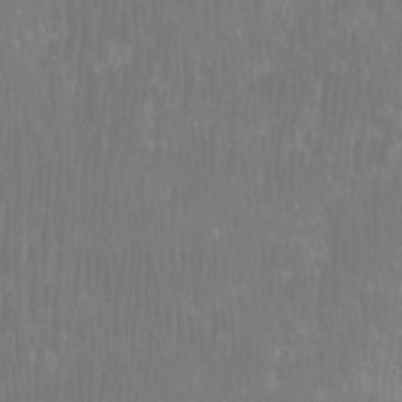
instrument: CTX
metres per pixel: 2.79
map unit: Htu
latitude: -8.2361
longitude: -75.9906
